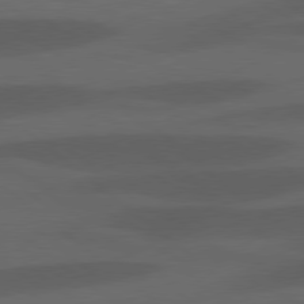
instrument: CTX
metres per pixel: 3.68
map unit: lApd
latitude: 78.1956
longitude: -55.4048
